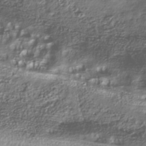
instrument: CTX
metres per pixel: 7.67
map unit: Nhu
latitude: -41.0675
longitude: -85.9150
